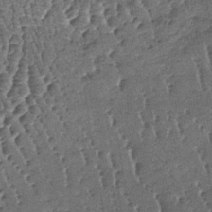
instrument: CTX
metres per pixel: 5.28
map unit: lHb
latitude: -39.4832
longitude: 67.8234
